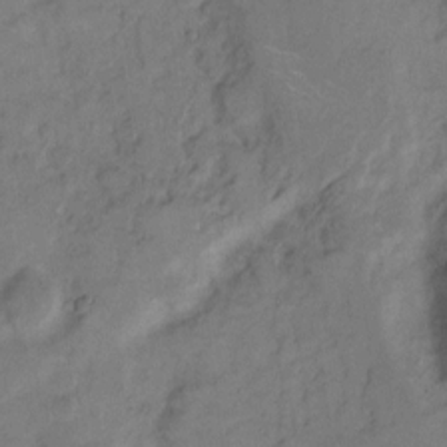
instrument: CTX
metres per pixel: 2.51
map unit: Hto
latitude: 7.5371
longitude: -61.9339
